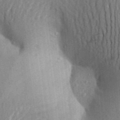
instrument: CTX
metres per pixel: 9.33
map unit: Aa
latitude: 25.8016
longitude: -149.5938
